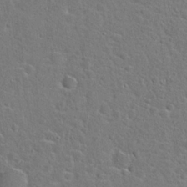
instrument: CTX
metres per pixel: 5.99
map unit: Hto
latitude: 23.3671
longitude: -46.4034
